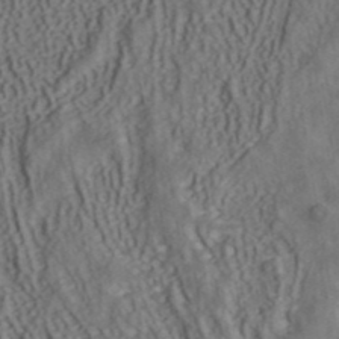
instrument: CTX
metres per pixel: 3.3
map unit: ANa
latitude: 42.0255
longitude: 34.5385
